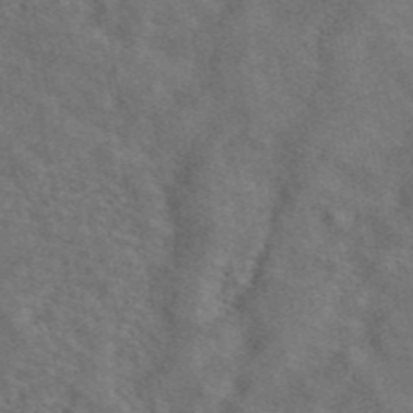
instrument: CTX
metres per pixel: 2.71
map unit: ANa
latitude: 44.7624
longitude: 37.8611
